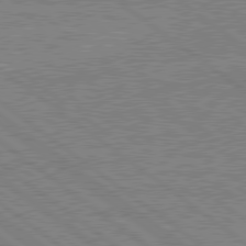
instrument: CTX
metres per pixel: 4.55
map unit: lApd
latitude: 79.5560
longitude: 167.3510
